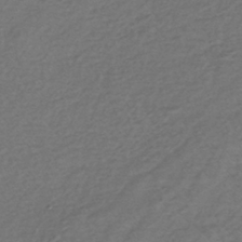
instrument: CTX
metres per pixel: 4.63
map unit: lHb
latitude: -35.7100
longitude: 69.2942
